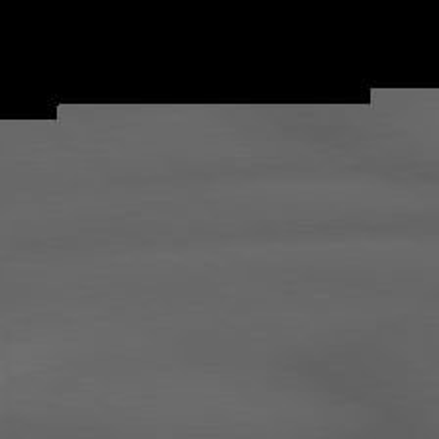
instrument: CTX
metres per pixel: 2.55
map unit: lApd
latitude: 79.2348
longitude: -163.0270
